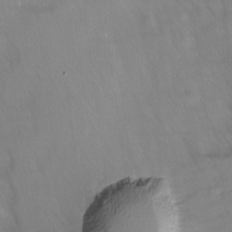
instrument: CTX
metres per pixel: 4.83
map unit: Ave
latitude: 8.4412
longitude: -105.0837
